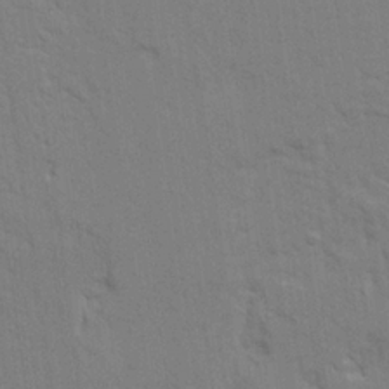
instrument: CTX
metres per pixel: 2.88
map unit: Ave
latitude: 23.3482
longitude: -130.4412
